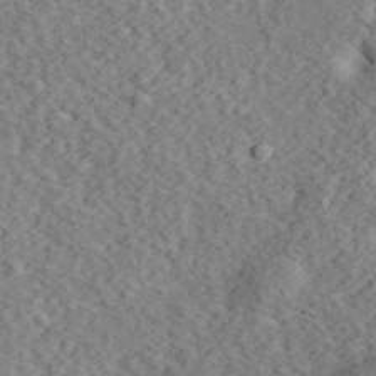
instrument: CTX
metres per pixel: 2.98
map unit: eHh
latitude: 37.1214
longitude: -79.7072
